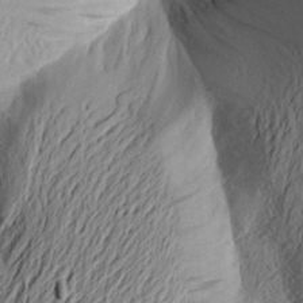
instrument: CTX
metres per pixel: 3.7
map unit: Aa
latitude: 23.8394
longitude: -149.2915
